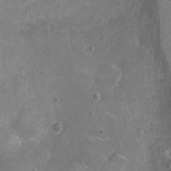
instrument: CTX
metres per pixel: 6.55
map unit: Ht
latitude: -4.6707
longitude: -15.8962
